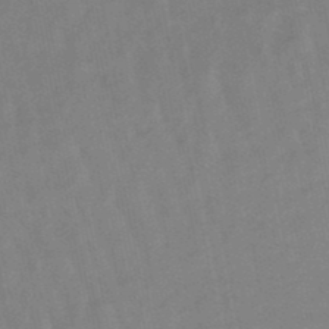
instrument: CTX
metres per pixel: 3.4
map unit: lHb
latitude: -48.6141
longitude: 75.8612
